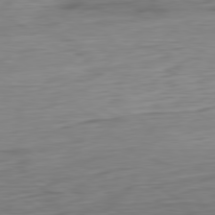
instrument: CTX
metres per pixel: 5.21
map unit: Ap
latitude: -80.7841
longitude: -68.9892
